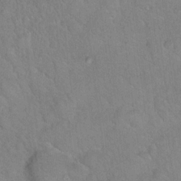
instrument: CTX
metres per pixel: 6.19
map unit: Hto
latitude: 15.8773
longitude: -40.5923
